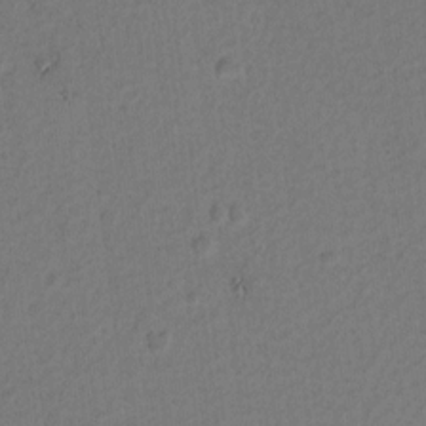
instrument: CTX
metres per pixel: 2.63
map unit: lAvf
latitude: 9.1403
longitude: 165.9367
